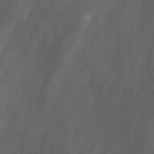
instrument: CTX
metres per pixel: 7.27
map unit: Ave
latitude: 9.7828
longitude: -105.4238
